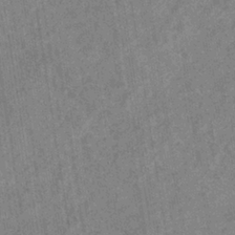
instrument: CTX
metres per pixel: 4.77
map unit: eHb
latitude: -35.5777
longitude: 76.7652
